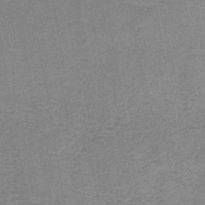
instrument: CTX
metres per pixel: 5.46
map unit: eAb
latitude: -37.6910
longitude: 52.1794
